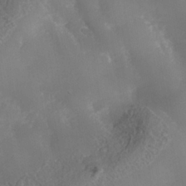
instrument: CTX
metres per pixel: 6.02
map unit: Nhe
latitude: -37.7666
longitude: -117.7261
